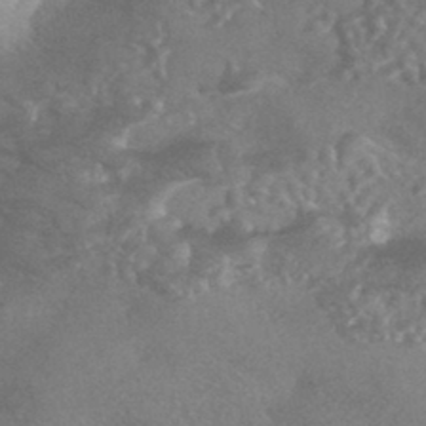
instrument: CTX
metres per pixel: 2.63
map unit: HNhu
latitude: -44.0283
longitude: 92.9353
